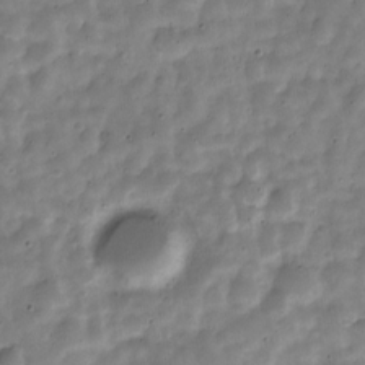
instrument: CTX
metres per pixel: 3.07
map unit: Nve
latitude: -24.1795
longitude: 105.8044
